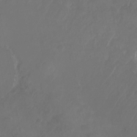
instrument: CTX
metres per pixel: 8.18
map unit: Nhu
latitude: -28.2928
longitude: -71.1214
